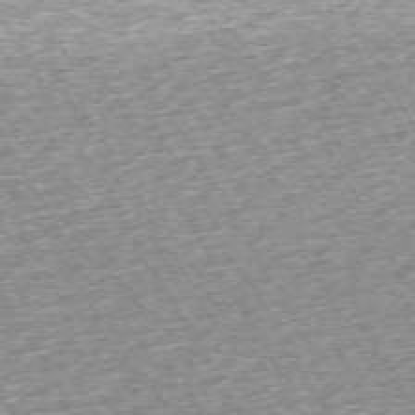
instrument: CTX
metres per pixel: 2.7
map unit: Hpe
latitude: -71.2187
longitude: 13.8989
